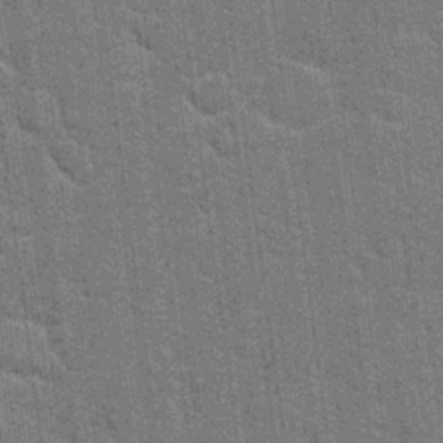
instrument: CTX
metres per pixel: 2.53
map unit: Hto
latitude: 20.6491
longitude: -48.6113
